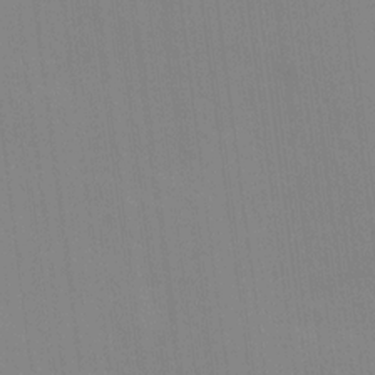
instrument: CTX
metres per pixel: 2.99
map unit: Ave
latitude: 16.2523
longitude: -138.4412
